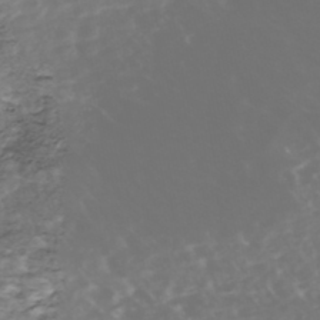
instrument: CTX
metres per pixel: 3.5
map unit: Nhe
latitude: -47.3698
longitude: -171.4804
